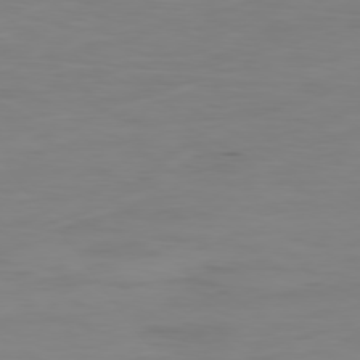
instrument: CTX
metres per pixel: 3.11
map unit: Ap
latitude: -79.4454
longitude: -76.8002
